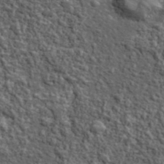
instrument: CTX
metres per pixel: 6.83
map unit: lHvf
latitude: 38.2145
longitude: -90.4601
